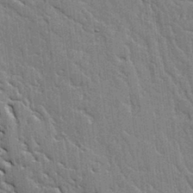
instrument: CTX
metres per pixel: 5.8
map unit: lAvf
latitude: -1.3888
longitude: -107.7450
